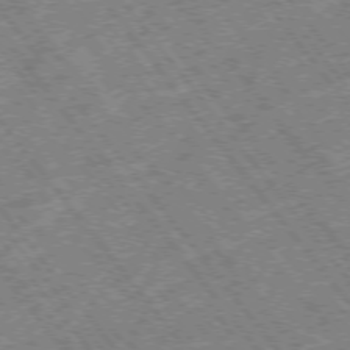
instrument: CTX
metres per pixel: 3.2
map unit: Hpe
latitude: -75.5588
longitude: -20.6113
